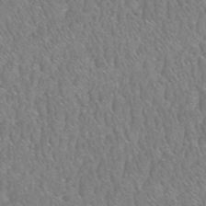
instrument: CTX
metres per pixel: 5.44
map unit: HNhu
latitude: -48.2173
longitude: 29.8989
